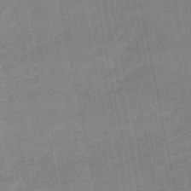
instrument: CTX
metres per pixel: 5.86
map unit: lHb
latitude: -49.1242
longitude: 74.7464
